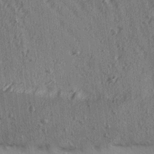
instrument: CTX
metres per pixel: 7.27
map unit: Ave
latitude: 15.1215
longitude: -105.3482
